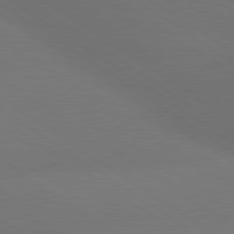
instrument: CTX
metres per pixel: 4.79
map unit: lApd
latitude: 79.8961
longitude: -151.4615
